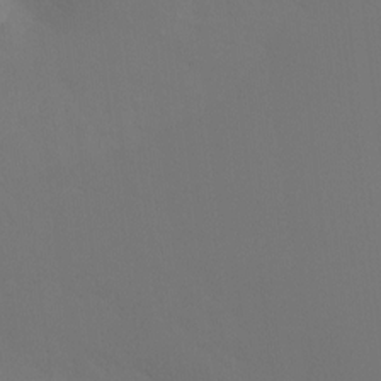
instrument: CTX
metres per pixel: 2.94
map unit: Ht
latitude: -7.5777
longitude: -30.9136
